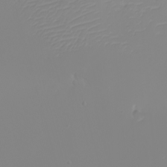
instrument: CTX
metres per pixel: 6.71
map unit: eHh
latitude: -5.1809
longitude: -85.1970
